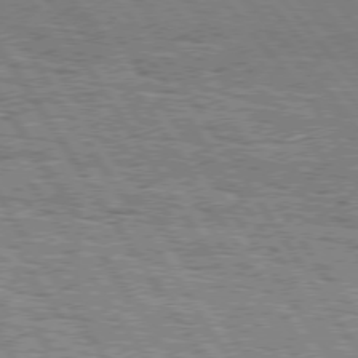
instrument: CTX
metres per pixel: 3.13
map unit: Hpe
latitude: 75.6505
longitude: -154.7813
